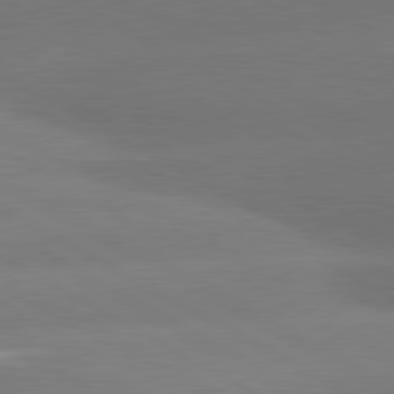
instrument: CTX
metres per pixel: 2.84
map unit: lApd
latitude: 80.5735
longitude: -150.1955
